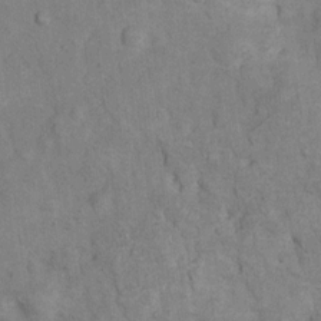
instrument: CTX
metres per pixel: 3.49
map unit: Nhu
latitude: 7.4048
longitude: -23.5938
